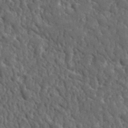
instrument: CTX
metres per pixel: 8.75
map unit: lHvf
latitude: 35.4993
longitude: -87.3293
